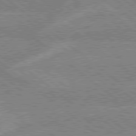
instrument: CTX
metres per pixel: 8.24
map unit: lApd
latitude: 78.9703
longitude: -160.2900
